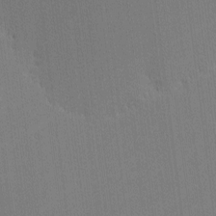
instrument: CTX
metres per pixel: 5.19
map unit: lHvf
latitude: -11.4643
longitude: -104.4412
